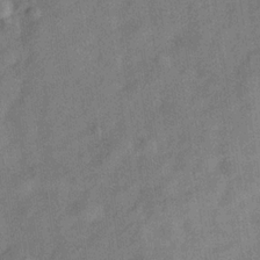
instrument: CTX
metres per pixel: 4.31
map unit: Hve
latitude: -30.9730
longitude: 91.8990
